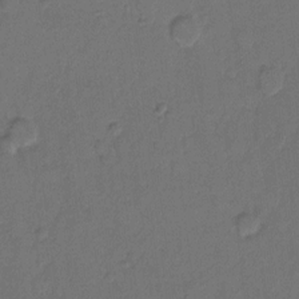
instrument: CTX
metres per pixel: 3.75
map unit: Hto
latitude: 8.3090
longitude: -62.0255
